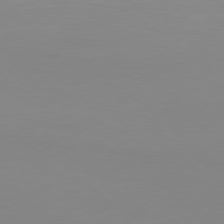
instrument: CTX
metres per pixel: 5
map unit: Hpe
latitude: 78.2145
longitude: -127.0459
